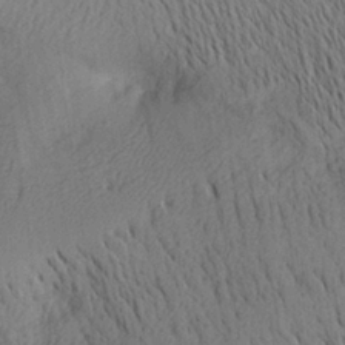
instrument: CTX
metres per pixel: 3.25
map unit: Aa
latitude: 26.2145
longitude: -143.8206
